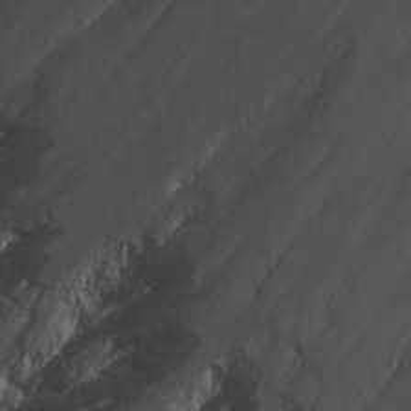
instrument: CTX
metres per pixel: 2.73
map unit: Nhu
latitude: -9.5399
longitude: -78.0255
